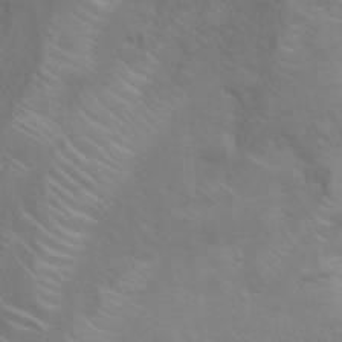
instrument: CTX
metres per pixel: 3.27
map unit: Nhu
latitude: 4.5924
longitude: -24.6112
